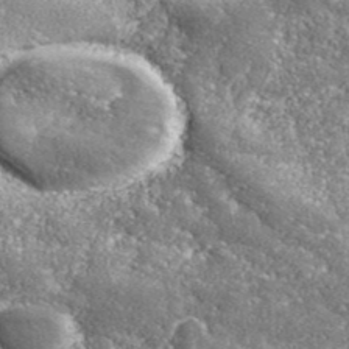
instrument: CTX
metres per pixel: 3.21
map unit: eHh
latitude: 42.5924
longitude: -90.2145
